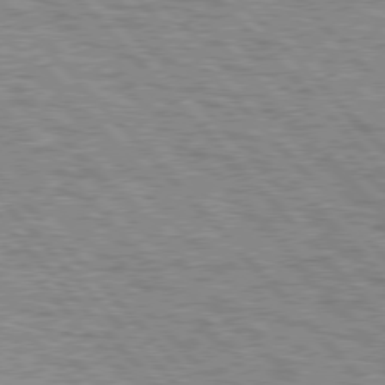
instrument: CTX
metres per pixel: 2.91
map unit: lApd
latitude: 77.0080
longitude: -71.7261
